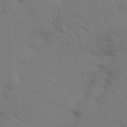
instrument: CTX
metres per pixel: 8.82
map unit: Nhu
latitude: 22.9892
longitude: -73.2537
